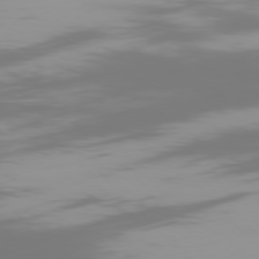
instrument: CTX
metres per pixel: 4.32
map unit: Ap
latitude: -77.3510
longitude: -73.5560
